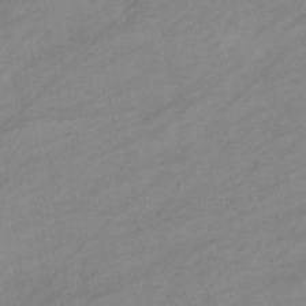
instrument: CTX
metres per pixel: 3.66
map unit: eHb
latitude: -37.5021
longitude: 78.1794
